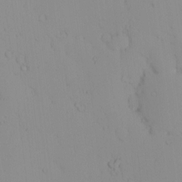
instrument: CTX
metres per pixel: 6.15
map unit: eHh
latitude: -1.1054
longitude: 19.9556
